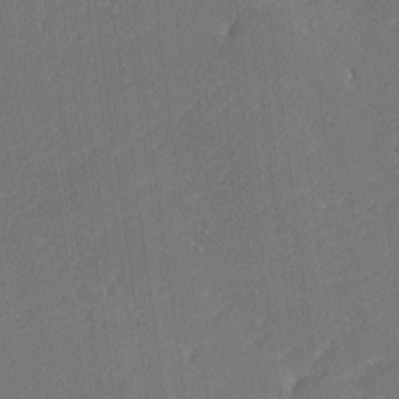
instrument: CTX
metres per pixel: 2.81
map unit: lHvf
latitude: 26.1200
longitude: 141.6533
